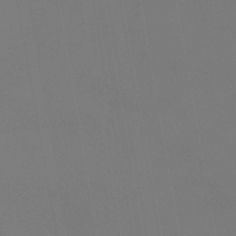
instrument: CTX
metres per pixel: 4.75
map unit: eHb
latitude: -38.2173
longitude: 74.7841
